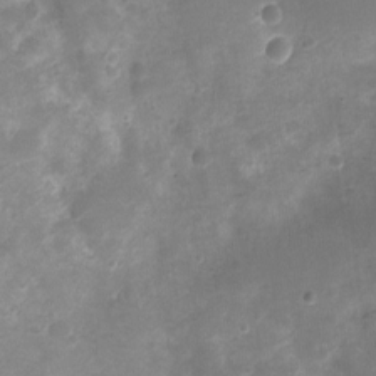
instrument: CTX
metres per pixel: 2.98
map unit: Ht
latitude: -10.8597
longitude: -20.9136
